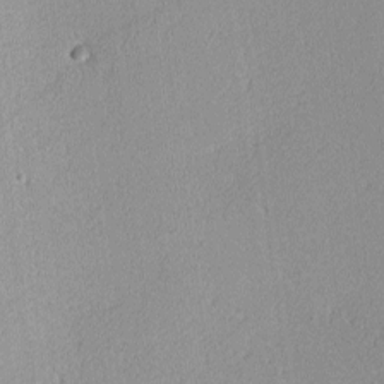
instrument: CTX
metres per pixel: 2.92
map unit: lHvf
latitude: -13.4455
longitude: -102.8947
